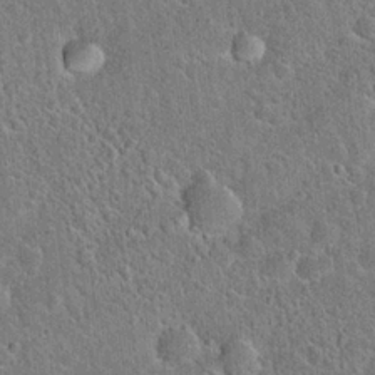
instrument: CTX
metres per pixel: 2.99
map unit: Hto
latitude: 21.3293
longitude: -51.0080
